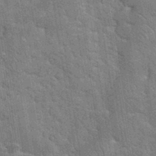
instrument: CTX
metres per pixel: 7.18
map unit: eHh
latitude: 35.3859
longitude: -65.6883
